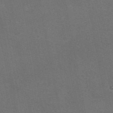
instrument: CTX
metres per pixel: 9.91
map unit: eAb
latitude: 47.6505
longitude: 116.3873
